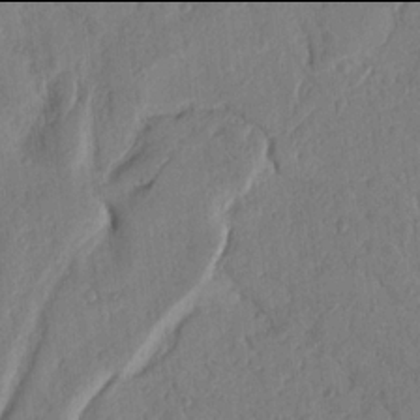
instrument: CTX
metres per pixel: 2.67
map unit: Nhu
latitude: 17.9906
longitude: -78.2523
